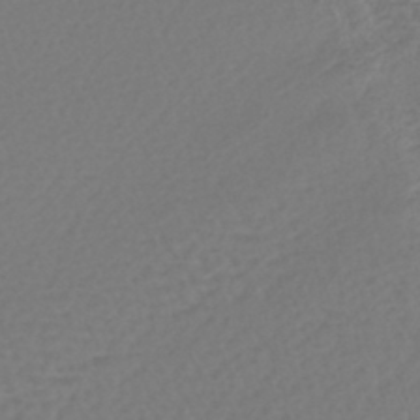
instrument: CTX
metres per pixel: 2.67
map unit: lHb
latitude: -43.4265
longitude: 77.7667
